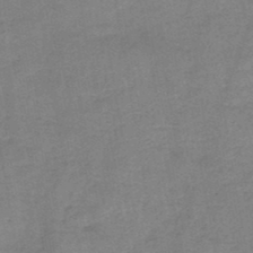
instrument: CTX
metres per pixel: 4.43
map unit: HNb
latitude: -46.7841
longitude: -38.0822
